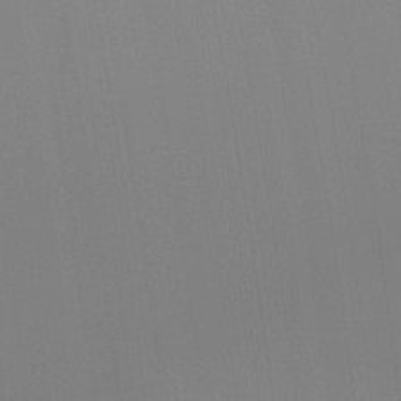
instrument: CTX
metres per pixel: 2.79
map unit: Hve
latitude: 18.1766
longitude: 150.2173
